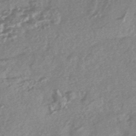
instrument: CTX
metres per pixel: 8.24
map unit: HNhu
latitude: -45.2565
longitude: 92.7274
